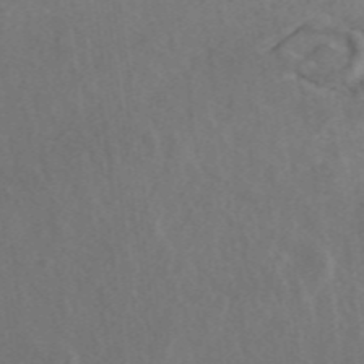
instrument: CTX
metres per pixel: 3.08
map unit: ANa
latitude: 43.1970
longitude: 26.4629
